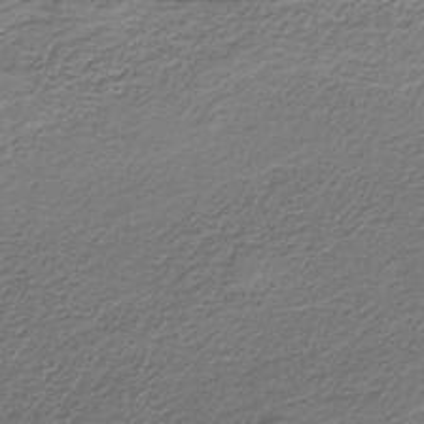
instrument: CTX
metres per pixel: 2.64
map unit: HNb
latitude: -35.0486
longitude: 58.2361
